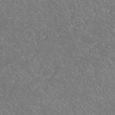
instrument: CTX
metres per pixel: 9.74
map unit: HNhu
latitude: -47.5021
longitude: 29.7100
